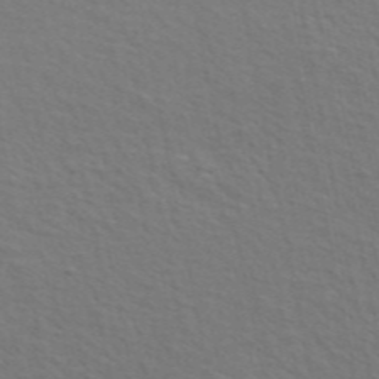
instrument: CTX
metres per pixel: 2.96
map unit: ANa
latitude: 47.8017
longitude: -76.7057
